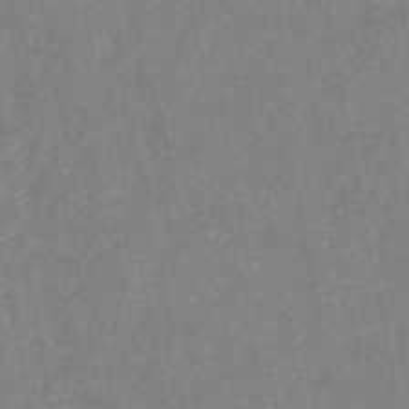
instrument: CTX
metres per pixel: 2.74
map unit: HNb
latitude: -55.7100
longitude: -39.7261
